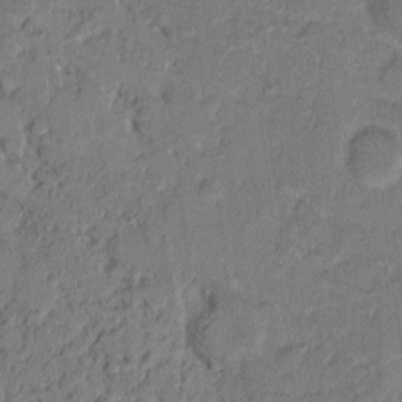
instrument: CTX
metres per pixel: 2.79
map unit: eHh
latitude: 7.4237
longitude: -63.3293
